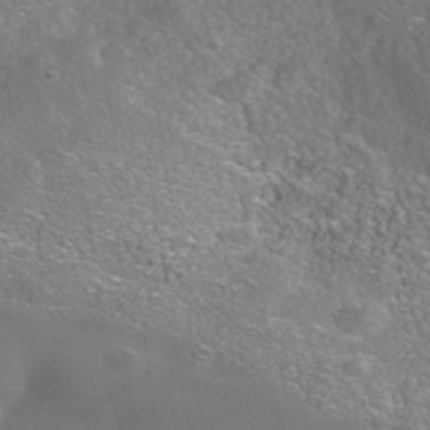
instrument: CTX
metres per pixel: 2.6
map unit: Nhe
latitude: -41.1053
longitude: -99.7260
